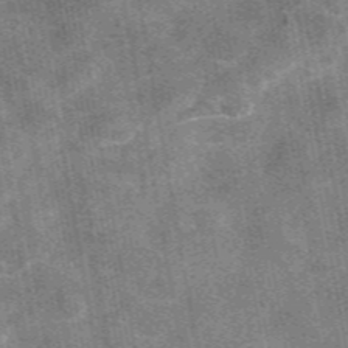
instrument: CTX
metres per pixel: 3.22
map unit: eAb
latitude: 47.8962
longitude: 122.4251
